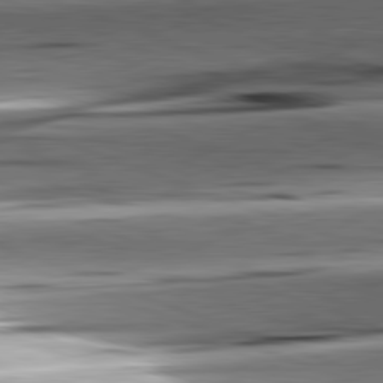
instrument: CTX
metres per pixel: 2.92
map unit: lApd
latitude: 81.7072
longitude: -151.2726
